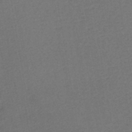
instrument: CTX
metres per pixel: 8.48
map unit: lHb
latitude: -42.7274
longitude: 78.2172
